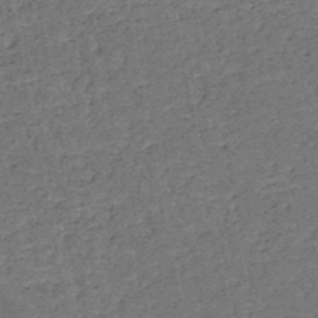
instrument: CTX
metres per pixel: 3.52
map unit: HNb
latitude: -51.7100
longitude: -49.3671
